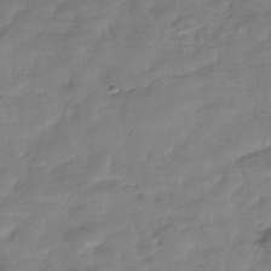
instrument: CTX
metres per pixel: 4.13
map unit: Hve
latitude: -31.5966
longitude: 90.6897
